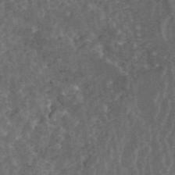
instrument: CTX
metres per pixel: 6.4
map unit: ANa
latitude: 44.7624
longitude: 30.2361
